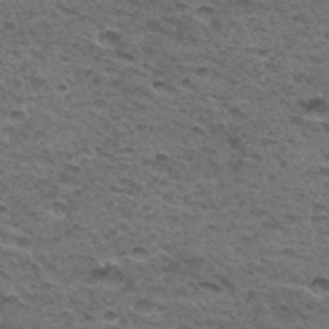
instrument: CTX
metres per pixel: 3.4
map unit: Hto
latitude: 32.9136
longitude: -48.2900
